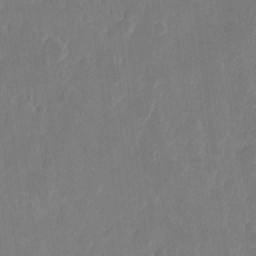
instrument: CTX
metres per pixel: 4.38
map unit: eHh
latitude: 10.2145
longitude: -68.3467
